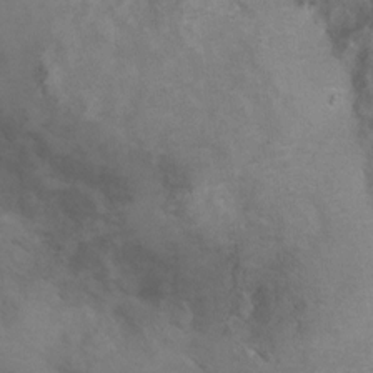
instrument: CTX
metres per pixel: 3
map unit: Hto
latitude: 7.0836
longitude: -30.8191
